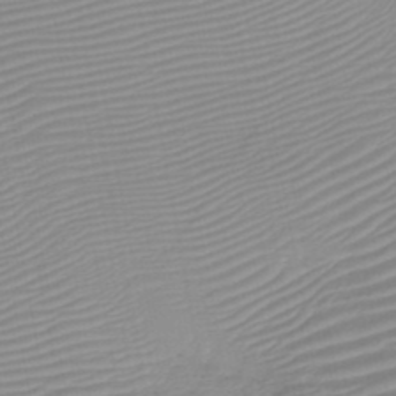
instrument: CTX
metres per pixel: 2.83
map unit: HNb
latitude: -45.6344
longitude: -43.5371
